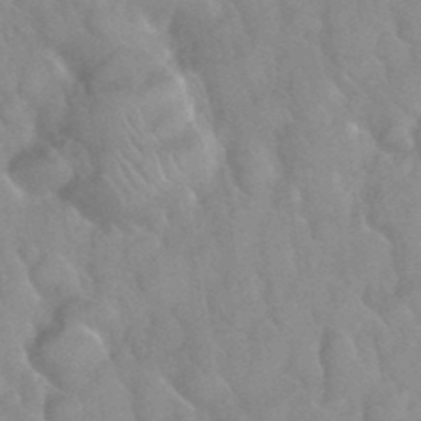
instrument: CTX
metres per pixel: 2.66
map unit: Nhu
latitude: 26.3278
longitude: -56.1766
